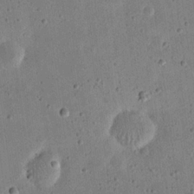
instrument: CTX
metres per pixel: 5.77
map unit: eHh
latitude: 21.5560
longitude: -69.4993
